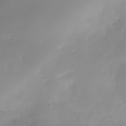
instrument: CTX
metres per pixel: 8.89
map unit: Nhe
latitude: -37.3509
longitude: -113.4048
